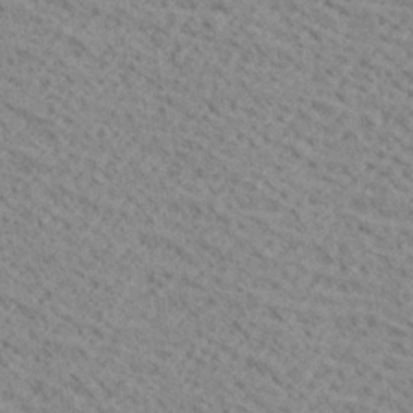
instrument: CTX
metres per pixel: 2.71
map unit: Ave
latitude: 18.6679
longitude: -140.3089
